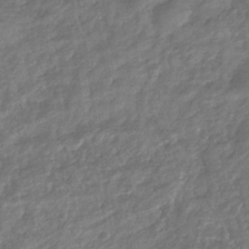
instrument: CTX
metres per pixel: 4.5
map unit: eHb
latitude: -33.9556
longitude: 79.5966
